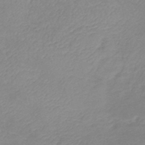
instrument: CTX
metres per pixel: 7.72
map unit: lHb
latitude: -41.5777
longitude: 74.0850
